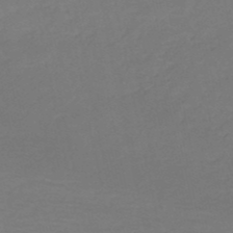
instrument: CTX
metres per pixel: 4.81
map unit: eHh
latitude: -52.4062
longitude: -25.5938
